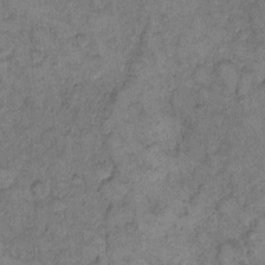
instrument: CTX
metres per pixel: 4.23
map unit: eHh
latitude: 11.5749
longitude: -63.7828
